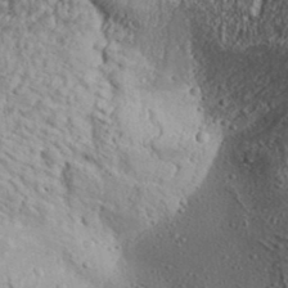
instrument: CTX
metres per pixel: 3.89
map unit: Aa
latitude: 32.4412
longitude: -134.5923
